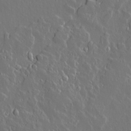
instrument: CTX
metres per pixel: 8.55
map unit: lAvf
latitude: 14.9514
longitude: -127.8583
